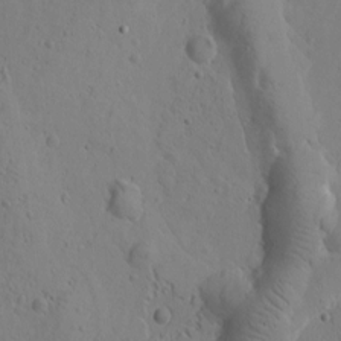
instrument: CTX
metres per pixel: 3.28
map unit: Htu
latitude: 0.4979
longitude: 175.1620
